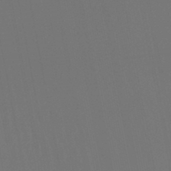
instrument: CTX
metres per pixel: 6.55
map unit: lHb
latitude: -46.4440
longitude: 76.7085
